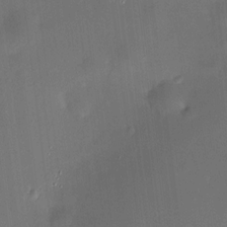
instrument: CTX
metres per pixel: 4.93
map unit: HNhu
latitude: 8.4034
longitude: 8.2550
